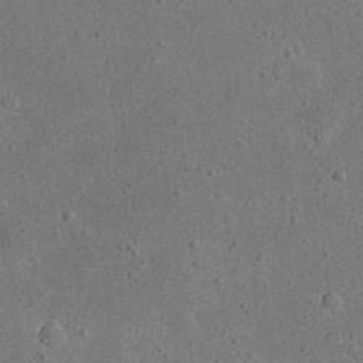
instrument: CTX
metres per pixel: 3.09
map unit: eHh
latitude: 23.2348
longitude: -68.0255
